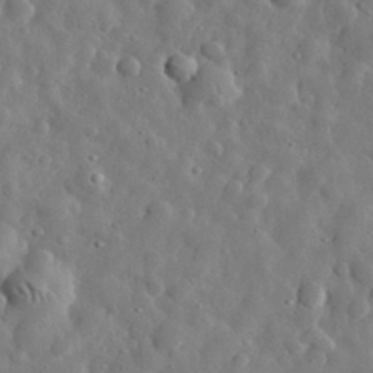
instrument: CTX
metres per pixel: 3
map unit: eHh
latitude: 32.1200
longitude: -73.8017
